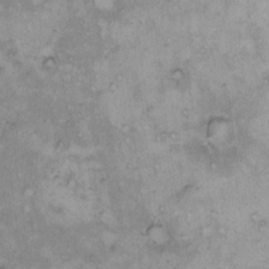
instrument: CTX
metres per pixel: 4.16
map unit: Hto
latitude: 8.7057
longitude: -60.1955
